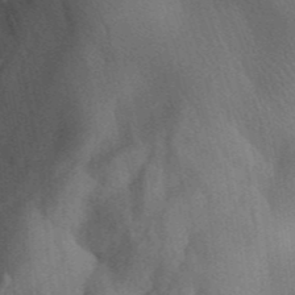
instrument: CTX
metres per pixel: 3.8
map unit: Aa
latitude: 32.6302
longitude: -142.4412
